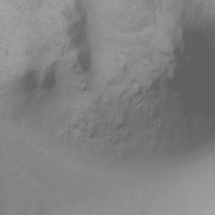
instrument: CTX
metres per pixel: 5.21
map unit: Ht
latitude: -16.1228
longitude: -42.4034
